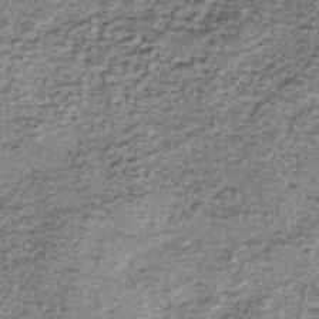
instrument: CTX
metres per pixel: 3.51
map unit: lHb
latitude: -37.5777
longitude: 64.9920
